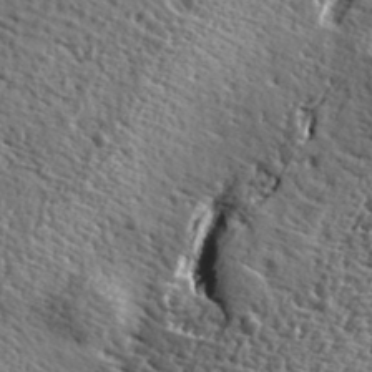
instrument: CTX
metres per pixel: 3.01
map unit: eHh
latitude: 35.9150
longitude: -80.4979
